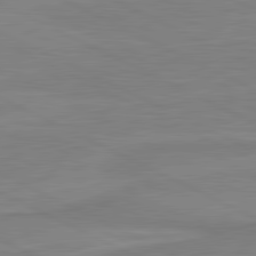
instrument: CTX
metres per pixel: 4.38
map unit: lApd
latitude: 81.1781
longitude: 170.3495
